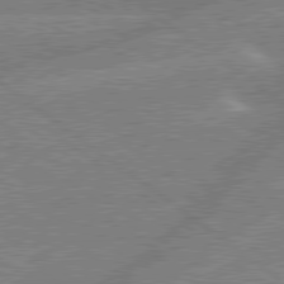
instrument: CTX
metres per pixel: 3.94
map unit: lApd
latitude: 79.3671
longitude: -144.4223
